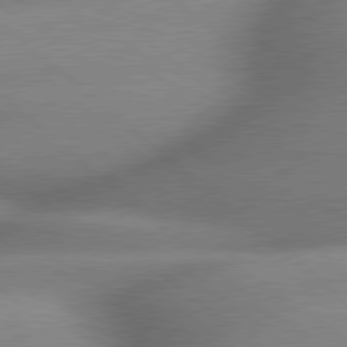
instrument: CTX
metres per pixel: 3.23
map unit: lApd
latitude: 79.5560
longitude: -163.1781
